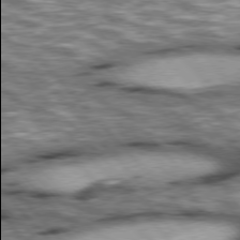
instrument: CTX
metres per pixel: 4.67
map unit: lApd
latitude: 76.5545
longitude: -49.9906
